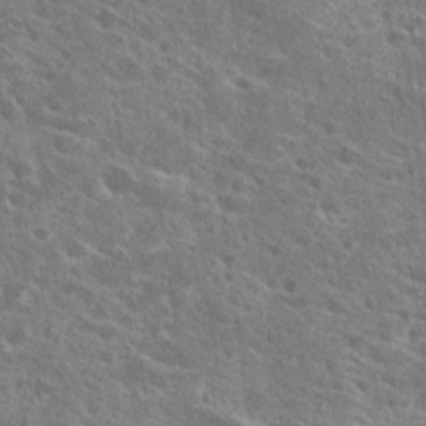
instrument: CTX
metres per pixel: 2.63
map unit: Hto
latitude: 24.0444
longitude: -39.3104
